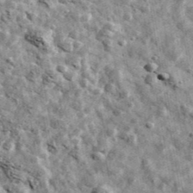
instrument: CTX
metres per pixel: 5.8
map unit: Ave
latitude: 42.6302
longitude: -107.5938
